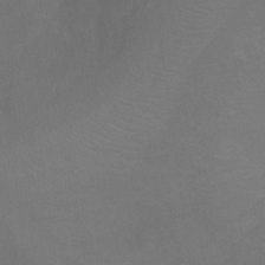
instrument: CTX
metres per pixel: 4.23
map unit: Ht
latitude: -0.5952
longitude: -35.8772
